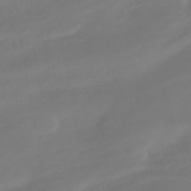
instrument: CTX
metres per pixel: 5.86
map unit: HNhu
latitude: -42.1416
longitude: 104.8597
